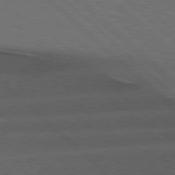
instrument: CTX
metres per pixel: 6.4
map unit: Hpe
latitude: 77.1781
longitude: -157.4426
